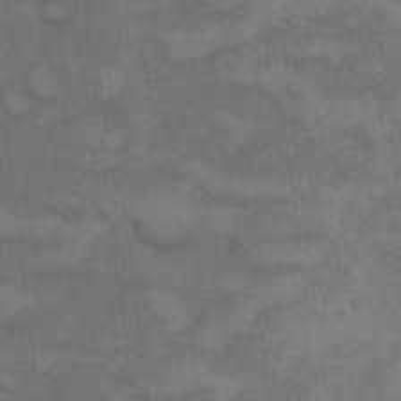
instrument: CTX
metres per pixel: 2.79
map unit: Hto
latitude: 9.2537
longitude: -58.1389
